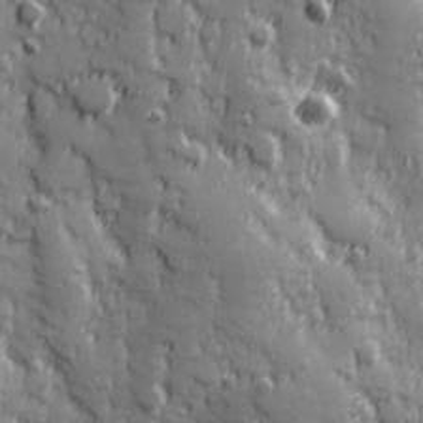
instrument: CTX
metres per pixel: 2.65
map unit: Hve
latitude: 25.2914
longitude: 146.6896
